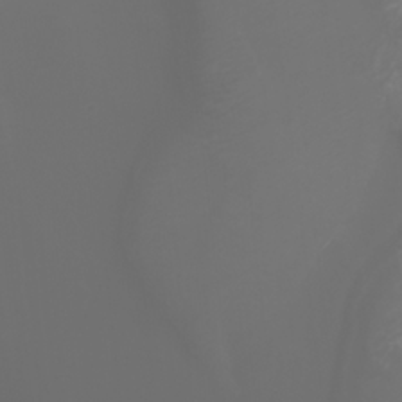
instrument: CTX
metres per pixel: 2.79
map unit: Htu
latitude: -5.1620
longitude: -74.1200
